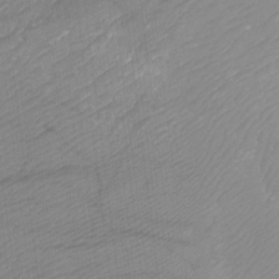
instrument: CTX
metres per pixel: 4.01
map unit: Ht
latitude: -4.1416
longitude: -27.0459
